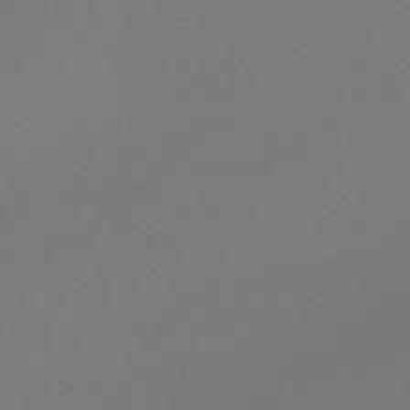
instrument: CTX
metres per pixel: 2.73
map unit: eHb
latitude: -46.9919
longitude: 87.9367
